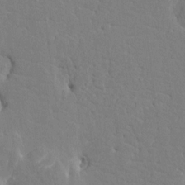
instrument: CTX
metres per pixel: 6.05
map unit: HNhu
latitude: 7.7261
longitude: -3.2537
